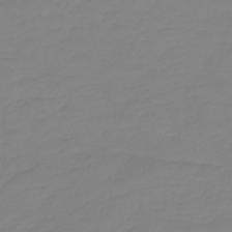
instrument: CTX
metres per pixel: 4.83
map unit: HNb
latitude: -35.9178
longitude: 51.1809
